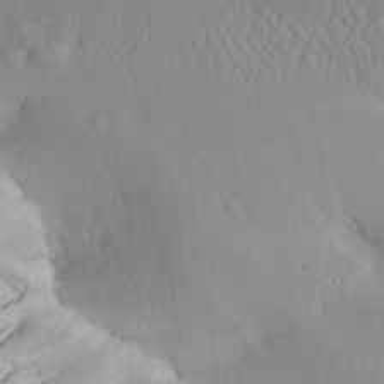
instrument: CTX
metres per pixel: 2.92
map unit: Aa
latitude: 27.8961
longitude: -135.1403
